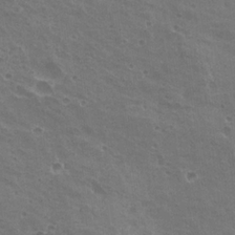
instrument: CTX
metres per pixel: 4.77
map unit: Nhu
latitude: 21.3482
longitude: -30.8569
